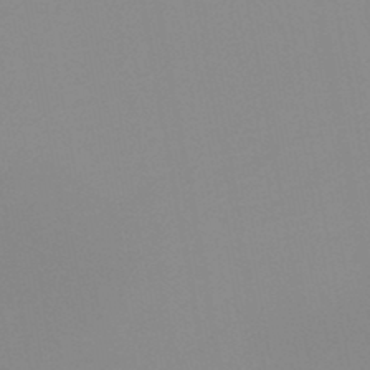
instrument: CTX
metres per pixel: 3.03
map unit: HNb
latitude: -45.2187
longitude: -43.3671
